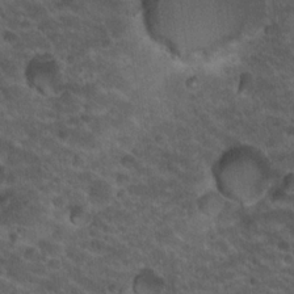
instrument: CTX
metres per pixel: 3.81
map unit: Hto
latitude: 19.7449
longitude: -35.5749
